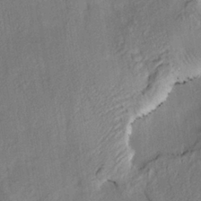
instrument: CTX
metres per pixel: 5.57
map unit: HNhu
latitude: 13.7639
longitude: 11.0675
